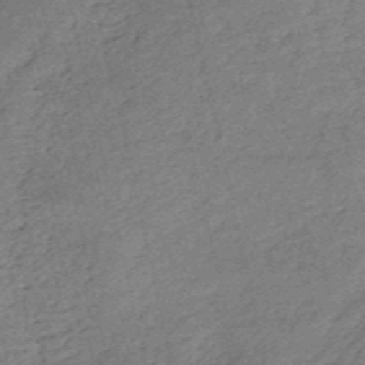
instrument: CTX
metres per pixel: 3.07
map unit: HNb
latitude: -53.8800
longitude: -40.3656
